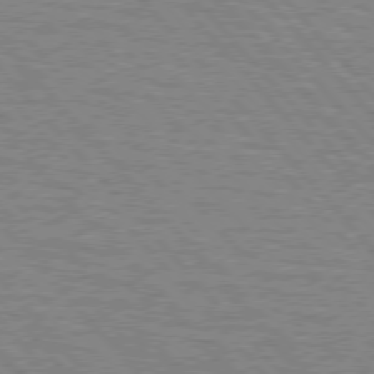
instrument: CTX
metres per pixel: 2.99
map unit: lApd
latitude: 75.9339
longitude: -75.7828
